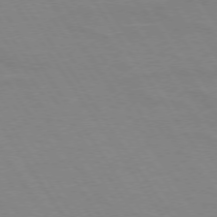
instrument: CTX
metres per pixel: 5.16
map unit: lApd
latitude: 73.7261
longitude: -56.7246
